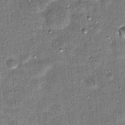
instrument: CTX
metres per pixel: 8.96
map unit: Hto
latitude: 15.5183
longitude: -35.0647
